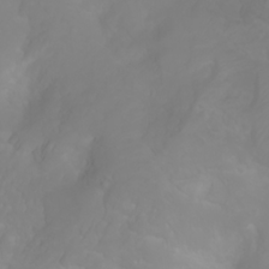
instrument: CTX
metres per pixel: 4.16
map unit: Ht
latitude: -2.1605
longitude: -61.5749
